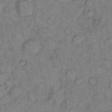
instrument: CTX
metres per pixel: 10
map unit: eHh
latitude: 8.1767
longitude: -63.4238
